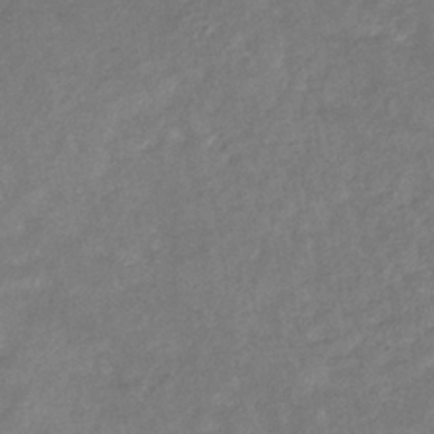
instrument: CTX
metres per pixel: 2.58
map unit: eHb
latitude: -33.6155
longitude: 73.4265
